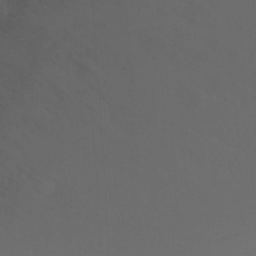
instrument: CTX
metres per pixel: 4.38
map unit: Ht
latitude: -16.3873
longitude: -47.1404
